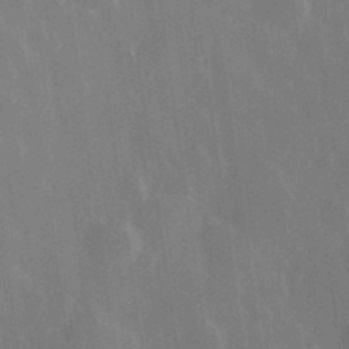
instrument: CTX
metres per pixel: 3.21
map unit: Hve
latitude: 28.5168
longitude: 147.3132
